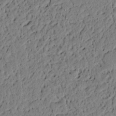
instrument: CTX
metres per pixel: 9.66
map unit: lAvf
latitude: 5.0080
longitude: 167.2376
